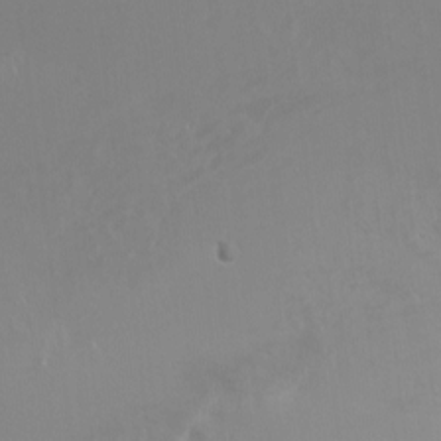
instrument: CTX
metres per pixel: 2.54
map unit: Ht
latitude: -10.0472
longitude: -45.6316
